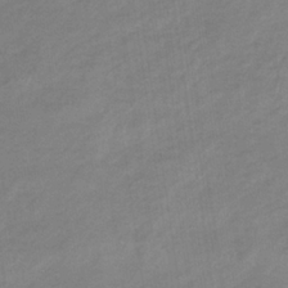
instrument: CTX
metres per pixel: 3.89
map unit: lHb
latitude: -34.5007
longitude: 68.7463
